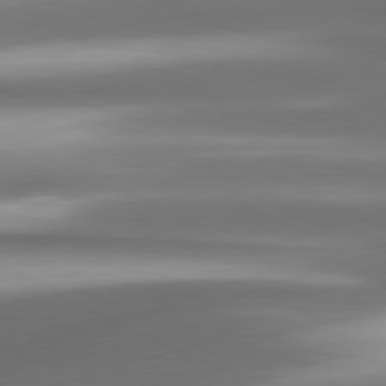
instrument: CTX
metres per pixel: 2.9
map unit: lApd
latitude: 80.7435
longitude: -142.1767
